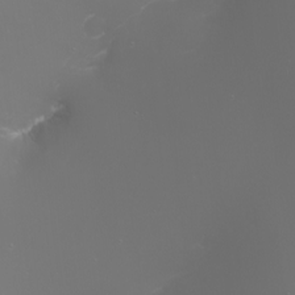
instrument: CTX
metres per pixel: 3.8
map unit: Nhu
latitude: -7.1053
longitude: -79.0837
